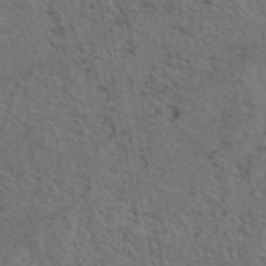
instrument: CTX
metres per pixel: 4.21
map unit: eAb
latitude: 44.8191
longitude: 113.2565
